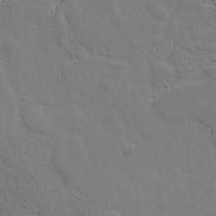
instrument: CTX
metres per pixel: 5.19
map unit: Aa
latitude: 9.5371
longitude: -130.4034
